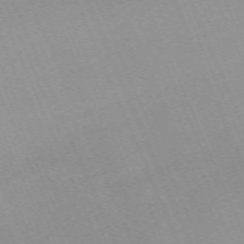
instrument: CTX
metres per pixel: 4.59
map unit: Nhu
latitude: -67.3699
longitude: 39.0487
